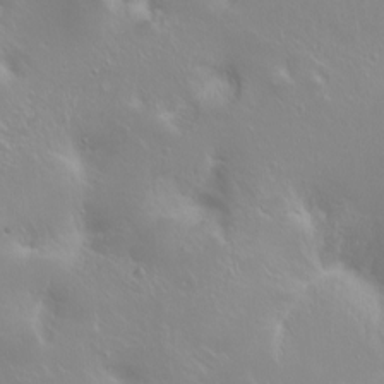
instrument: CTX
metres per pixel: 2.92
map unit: Ht
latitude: -2.5384
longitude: -60.8191
